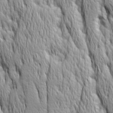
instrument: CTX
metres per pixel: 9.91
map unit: Ave
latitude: 14.4223
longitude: -131.9717
